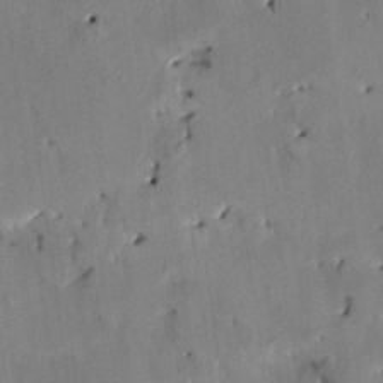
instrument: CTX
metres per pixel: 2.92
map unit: HNhu
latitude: 14.3090
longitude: 11.0487
